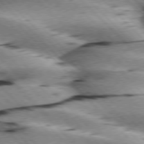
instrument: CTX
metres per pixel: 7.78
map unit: lApd
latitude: 76.1955
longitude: -79.1592
